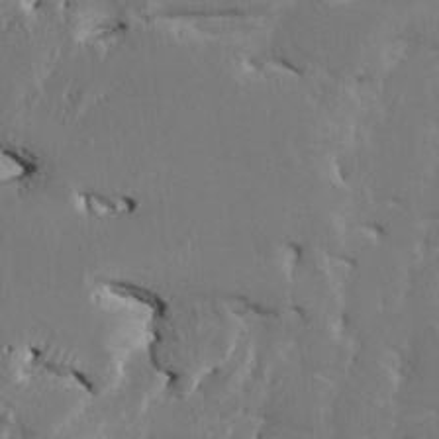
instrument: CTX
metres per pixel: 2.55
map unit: HNhu
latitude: 6.7624
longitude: -4.6301
